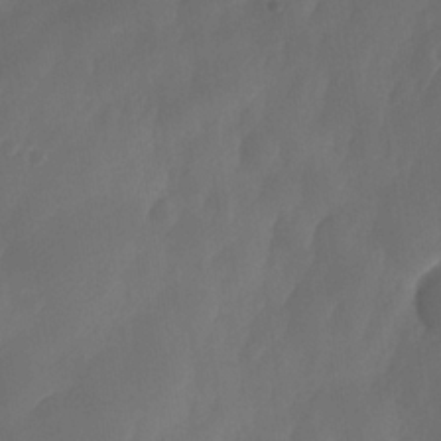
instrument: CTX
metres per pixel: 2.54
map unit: Nhe
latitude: -33.6722
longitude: -144.9702
